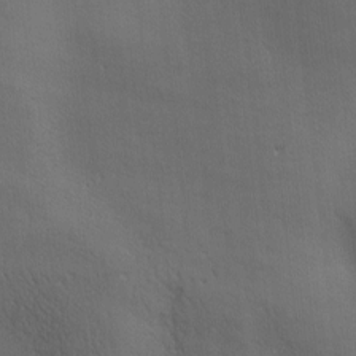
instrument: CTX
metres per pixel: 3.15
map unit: lAa
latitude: -6.4440
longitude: -121.4805
